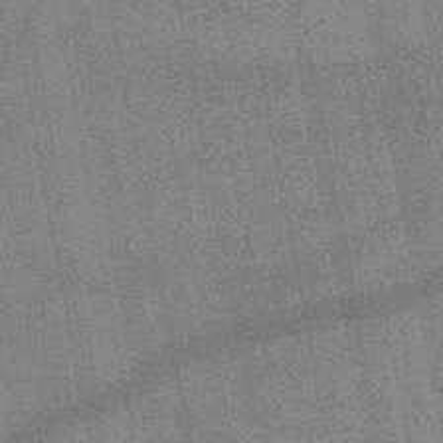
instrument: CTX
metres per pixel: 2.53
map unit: HNb
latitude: -52.0850
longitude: -42.6680
